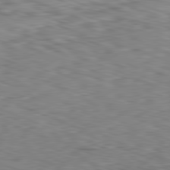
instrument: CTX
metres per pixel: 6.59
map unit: Ap
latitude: -82.0283
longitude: -70.1011
